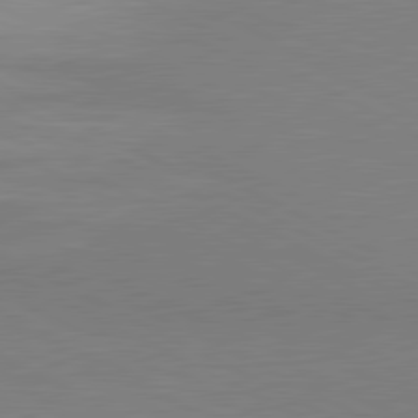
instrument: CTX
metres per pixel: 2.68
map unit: lApd
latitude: 80.8191
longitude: 139.6911
